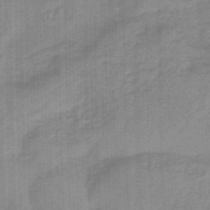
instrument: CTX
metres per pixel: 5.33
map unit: eHb
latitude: -45.6722
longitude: 83.4832
